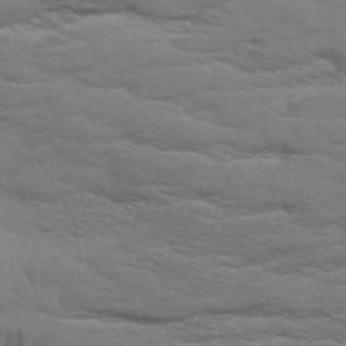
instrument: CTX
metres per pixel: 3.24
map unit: Aa
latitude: 8.9892
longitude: -135.6316
